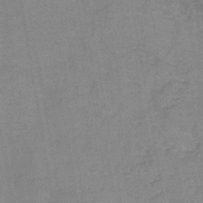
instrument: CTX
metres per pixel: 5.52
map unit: HNb
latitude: -45.0864
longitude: -37.9150
